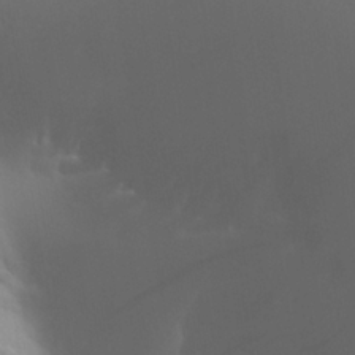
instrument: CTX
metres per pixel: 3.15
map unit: Aa
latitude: 24.0822
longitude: -136.3845
